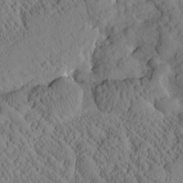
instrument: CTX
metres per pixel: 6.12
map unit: Htu
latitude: 1.1025
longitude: 176.5007
